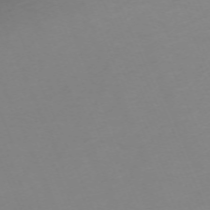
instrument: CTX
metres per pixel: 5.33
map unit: Nhu
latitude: -67.9367
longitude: 38.5385
